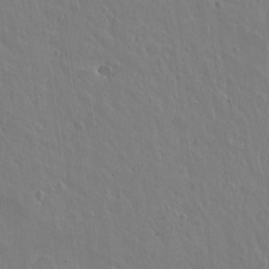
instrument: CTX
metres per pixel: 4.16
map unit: lAvf
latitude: 15.2159
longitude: -125.9528
